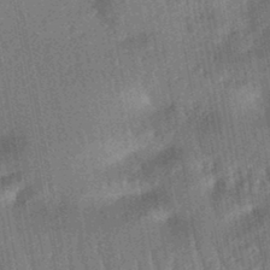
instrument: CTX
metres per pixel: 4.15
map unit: HNhu
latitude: -44.9542
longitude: 91.1809
